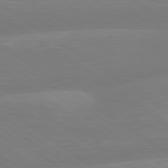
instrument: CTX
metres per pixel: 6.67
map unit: lApd
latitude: 79.2159
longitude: -149.8394
